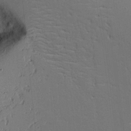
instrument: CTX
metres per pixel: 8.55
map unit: Aa
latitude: 18.8191
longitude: -126.5168
